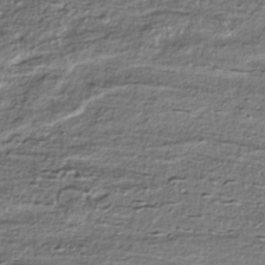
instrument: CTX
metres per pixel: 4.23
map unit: HNhu
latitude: -39.7478
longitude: 107.5966
